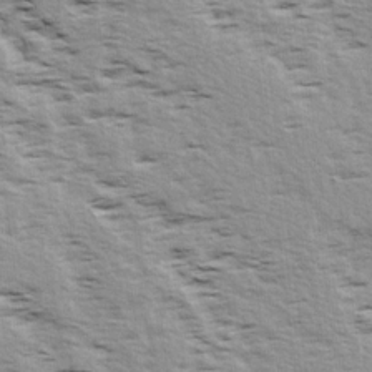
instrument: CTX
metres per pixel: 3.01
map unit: Ave
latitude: 14.6680
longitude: -104.3657
